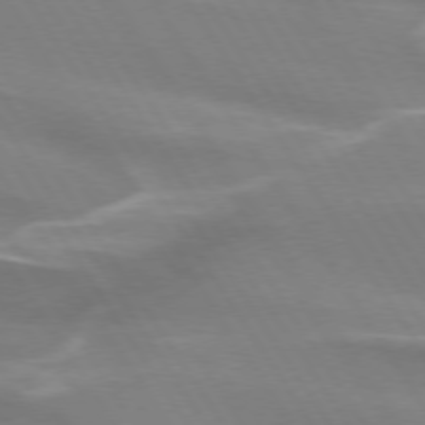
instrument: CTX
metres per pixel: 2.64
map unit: lApd
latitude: 73.9339
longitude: -61.4426
